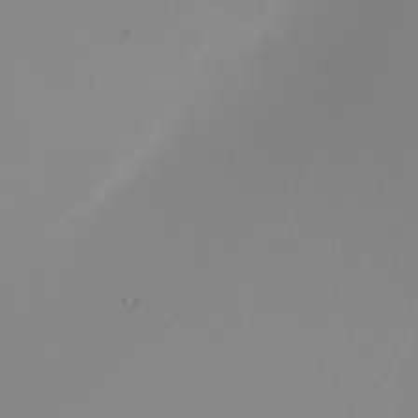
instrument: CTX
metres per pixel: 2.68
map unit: Nhu
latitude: -7.2754
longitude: -94.7247
